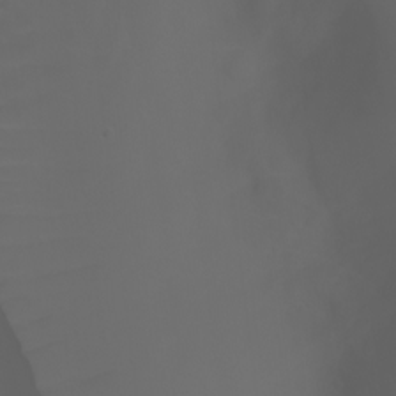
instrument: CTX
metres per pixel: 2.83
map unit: Ht
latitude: -3.6343
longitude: -61.1214
